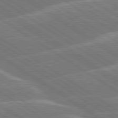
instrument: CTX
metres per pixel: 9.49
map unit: lApd
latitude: 79.7450
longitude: -130.6302
